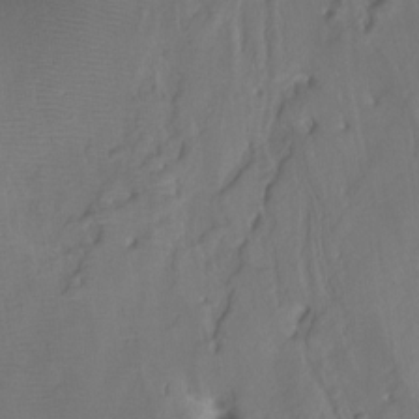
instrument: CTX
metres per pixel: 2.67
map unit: Nhu
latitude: -7.3509
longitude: -44.8947
